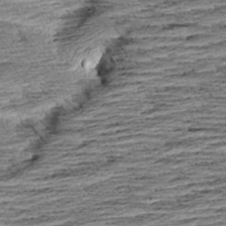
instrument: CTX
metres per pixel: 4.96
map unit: Aa
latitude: 8.3278
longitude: -137.7450
